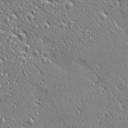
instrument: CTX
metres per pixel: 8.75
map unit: Ave
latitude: 20.8569
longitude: -136.3090
